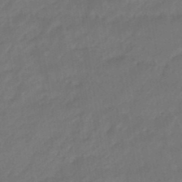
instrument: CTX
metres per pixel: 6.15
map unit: eHb
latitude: -46.7841
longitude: 85.1431
